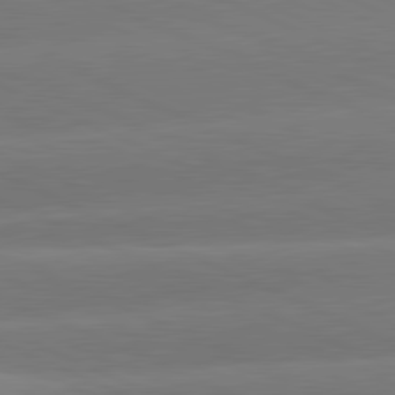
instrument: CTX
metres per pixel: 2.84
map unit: lApd
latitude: 81.3859
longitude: -155.7450
